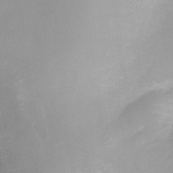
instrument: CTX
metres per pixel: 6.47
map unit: Ht
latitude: -6.5196
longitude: -30.6302
